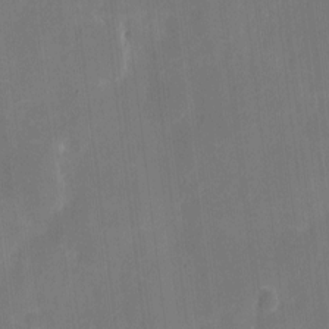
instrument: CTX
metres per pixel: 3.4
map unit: eHh
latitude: 5.0269
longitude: -66.1011
